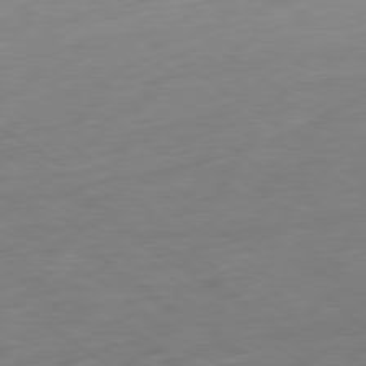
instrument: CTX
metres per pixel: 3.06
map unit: Ap
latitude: -80.1417
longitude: -69.8395
